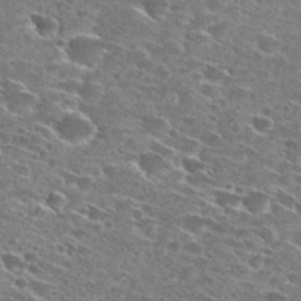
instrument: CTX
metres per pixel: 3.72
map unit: Hto
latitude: 28.0444
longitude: -46.4223
